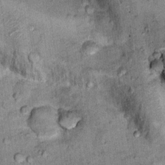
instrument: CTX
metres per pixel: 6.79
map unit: Nhu
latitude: 15.7261
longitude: -32.5167
